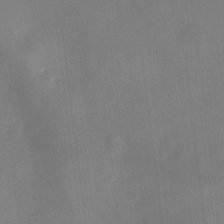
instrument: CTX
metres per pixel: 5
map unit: HNhu
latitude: 7.3293
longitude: 9.5966
